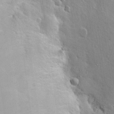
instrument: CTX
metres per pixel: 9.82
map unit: Hto
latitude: 19.8961
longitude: -49.4615
